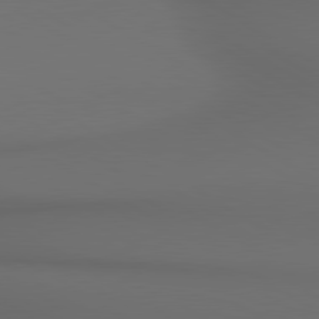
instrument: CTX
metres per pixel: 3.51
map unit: lApd
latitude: 80.5924
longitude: 155.4455
